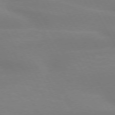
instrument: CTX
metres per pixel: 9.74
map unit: lApd
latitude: 73.7450
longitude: -48.3089
